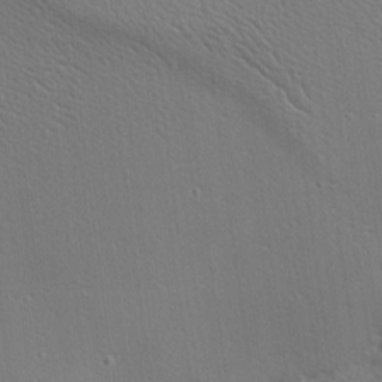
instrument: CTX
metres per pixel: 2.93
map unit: Nhu
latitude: 0.3467
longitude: -77.9339
